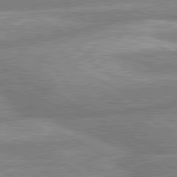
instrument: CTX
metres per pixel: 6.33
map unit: lApd
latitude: 80.3467
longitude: -166.7813
